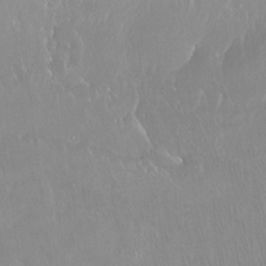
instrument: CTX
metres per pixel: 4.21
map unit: Ht
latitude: -15.1054
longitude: -44.1766
